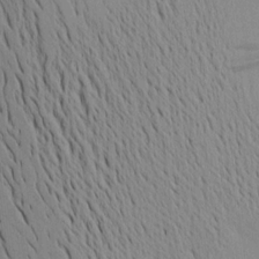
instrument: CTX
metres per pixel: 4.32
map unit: Aa
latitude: 17.5182
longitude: -148.8758
